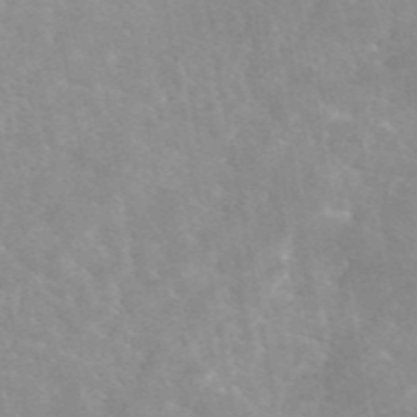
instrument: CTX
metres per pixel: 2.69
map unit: eAb
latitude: 45.5938
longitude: 124.6329
